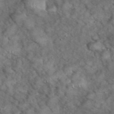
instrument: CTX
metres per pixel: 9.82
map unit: eHh
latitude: 39.3104
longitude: -56.7057
